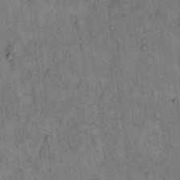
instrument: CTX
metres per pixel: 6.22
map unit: eHh
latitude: 15.6127
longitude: -65.4804
